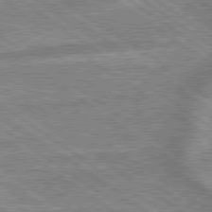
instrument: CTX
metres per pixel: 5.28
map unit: lApd
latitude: 79.3482
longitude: -169.5182
